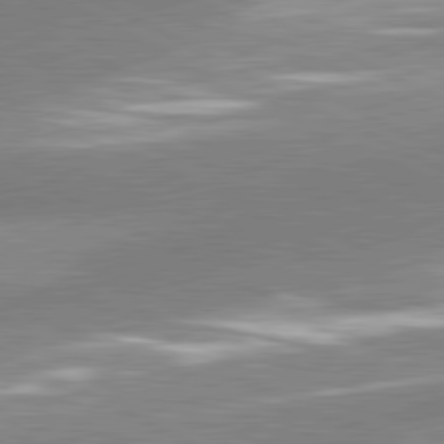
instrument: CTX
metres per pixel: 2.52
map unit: lApd
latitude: 81.2159
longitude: -163.8962
